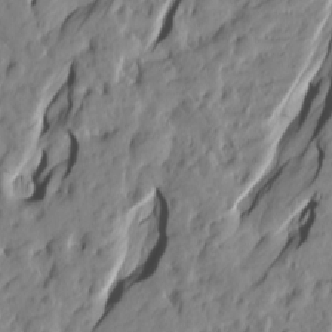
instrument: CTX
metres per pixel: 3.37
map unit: Htu
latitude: -1.5966
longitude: -175.0459
